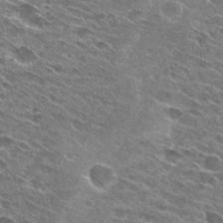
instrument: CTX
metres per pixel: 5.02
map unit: Hto
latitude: 27.4238
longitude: -43.2915
